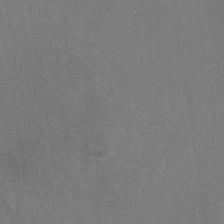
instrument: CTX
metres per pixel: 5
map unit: eAb
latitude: 46.5168
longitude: 111.1242
